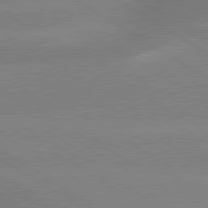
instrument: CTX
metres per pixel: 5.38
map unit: lApd
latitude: 80.2333
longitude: -145.9339
